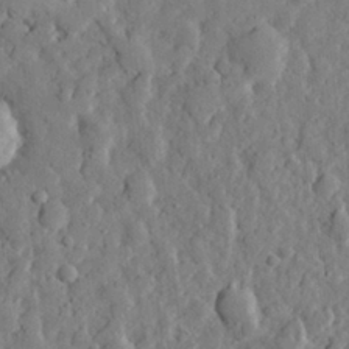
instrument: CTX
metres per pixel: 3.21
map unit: eHh
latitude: 27.4238
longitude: -77.5938
